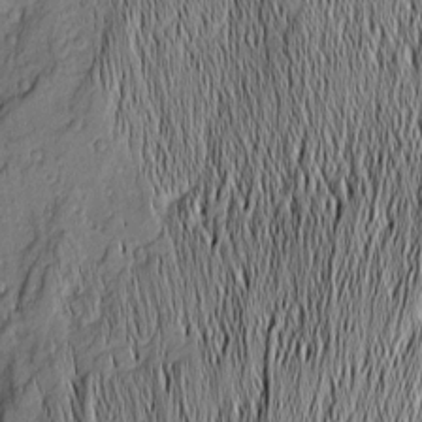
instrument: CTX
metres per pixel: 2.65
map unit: Nhu
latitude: -4.2361
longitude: -151.6127
